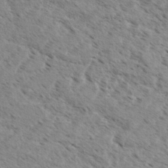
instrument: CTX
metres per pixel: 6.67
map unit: eHh
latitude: 36.1389
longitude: -138.7624
